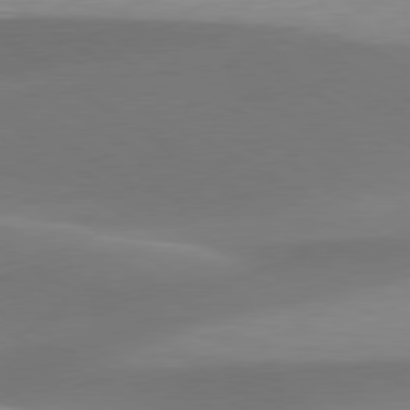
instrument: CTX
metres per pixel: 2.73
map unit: lApd
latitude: 79.8584
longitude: -94.1011
